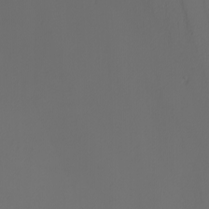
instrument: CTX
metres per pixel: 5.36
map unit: Nhu
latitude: -4.9163
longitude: -91.4426
